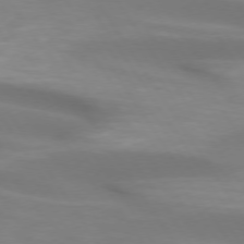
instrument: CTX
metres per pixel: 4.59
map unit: lApd
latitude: 74.0255
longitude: -50.7435
